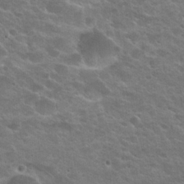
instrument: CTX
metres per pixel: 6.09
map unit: Hto
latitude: 24.4978
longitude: -50.4601
